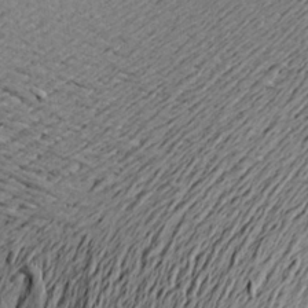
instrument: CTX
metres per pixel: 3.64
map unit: Aa
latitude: 21.0459
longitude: -149.3293
